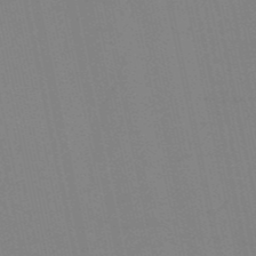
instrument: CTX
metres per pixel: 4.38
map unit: HNb
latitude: -53.0486
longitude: -47.4427
